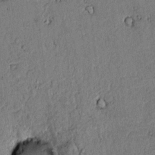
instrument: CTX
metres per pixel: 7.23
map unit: lAvf
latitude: 4.7813
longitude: 168.6896
